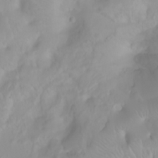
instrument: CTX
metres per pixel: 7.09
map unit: Ht
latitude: -0.7464
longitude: -61.2915
